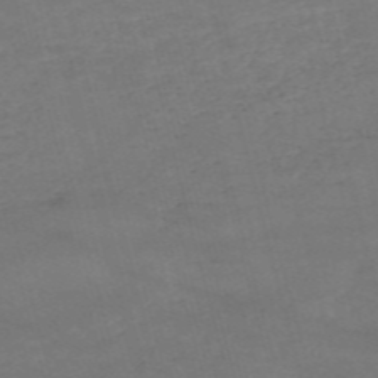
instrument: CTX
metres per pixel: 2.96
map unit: HNb
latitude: -55.2754
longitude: -40.4978
